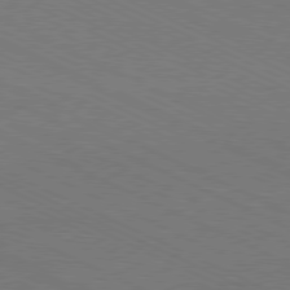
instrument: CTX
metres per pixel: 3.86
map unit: Hpe
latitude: -81.1809
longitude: 15.2754
